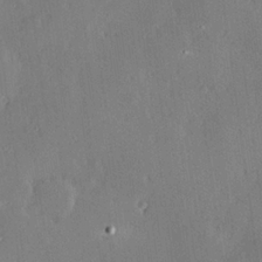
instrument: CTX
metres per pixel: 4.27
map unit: Hve
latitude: 24.8569
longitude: -93.4048
